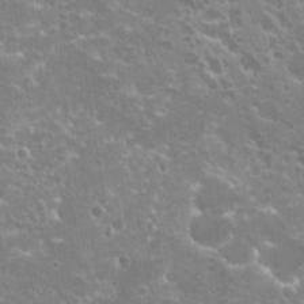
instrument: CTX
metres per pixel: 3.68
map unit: Hto
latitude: 20.8947
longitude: -40.2711
